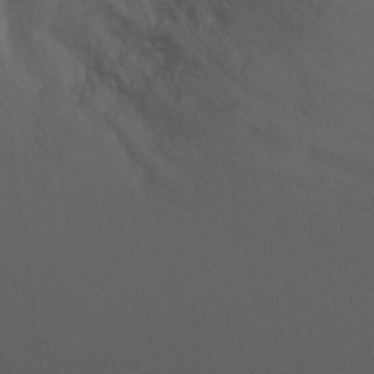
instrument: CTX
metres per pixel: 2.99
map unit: Ht
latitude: 2.5357
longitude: -27.8017
